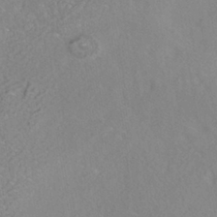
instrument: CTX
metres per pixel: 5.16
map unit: HNhu
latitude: -40.1228
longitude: 100.9163
